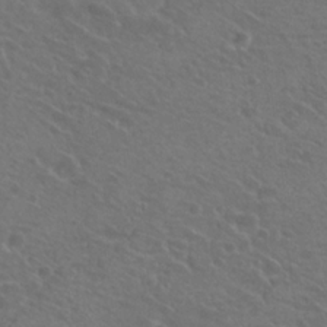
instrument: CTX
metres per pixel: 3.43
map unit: Hto
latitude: 22.8380
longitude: -30.9703
